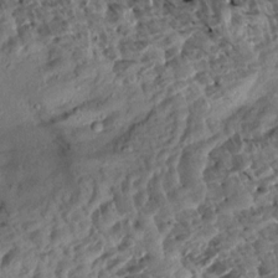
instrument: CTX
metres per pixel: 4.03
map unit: Aa
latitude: 13.3482
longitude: -140.1388
